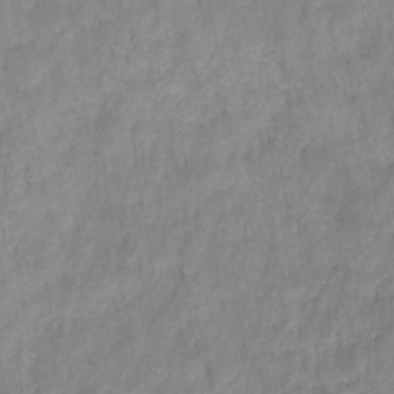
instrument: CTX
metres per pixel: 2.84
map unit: HNhu
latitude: -27.5021
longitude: 73.5588
